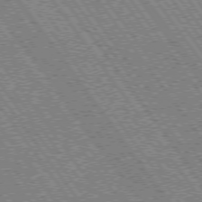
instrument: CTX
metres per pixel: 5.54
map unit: Hpe
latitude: 73.7072
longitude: -142.5546
